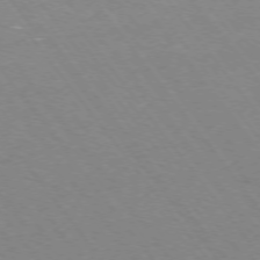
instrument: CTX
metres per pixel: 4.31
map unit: Ap
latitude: -75.3510
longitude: -70.1389
